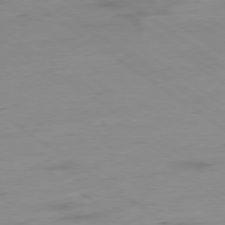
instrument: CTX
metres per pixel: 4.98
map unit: Hpe
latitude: -78.7841
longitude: -22.4979
